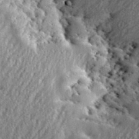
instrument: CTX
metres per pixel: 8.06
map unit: eHh
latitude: 35.2537
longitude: -132.1767
